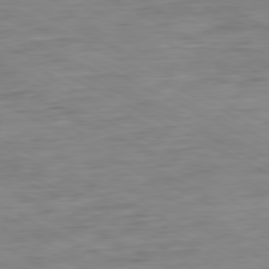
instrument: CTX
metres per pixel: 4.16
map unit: Ap
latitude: -80.6897
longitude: -76.4034
